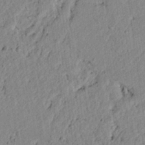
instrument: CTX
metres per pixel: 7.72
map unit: lAvf
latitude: 6.7435
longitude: 165.9178
